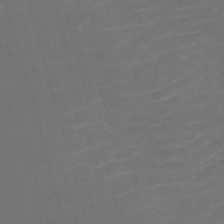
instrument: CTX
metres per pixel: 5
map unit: Nve
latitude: -59.3509
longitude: 58.6518
